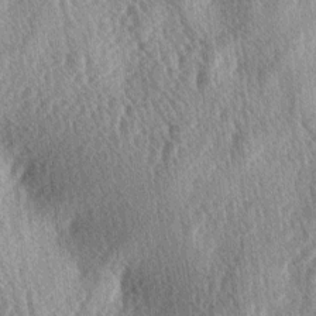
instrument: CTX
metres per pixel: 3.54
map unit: lAa
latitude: -4.0094
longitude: -126.2523
